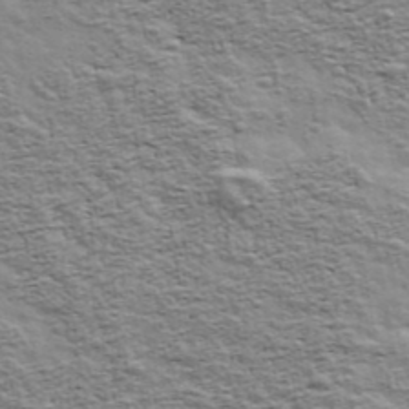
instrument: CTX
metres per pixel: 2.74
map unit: Ave
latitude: 43.0459
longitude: -111.5182
